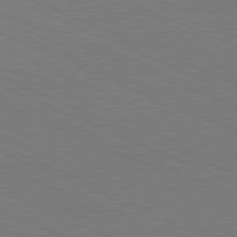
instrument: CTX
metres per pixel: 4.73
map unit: Hpe
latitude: -81.8800
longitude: 15.5210
